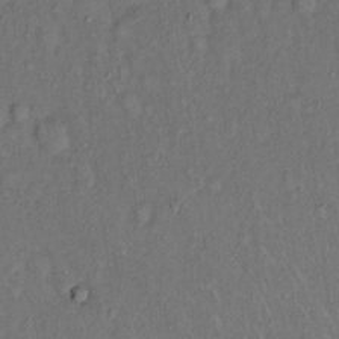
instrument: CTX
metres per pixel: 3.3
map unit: eHh
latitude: 16.2145
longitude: -62.2712
